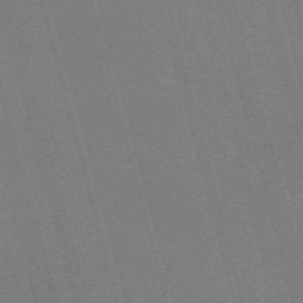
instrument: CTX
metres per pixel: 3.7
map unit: Nve
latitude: -59.2375
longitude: 62.6518
